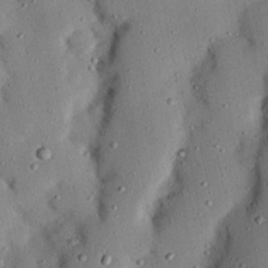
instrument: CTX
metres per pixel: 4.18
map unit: Nhu
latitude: 24.4978
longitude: -73.0837
